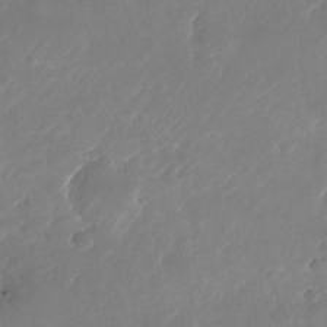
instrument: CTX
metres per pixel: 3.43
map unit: Nhu
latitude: -26.2550
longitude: -72.8191
